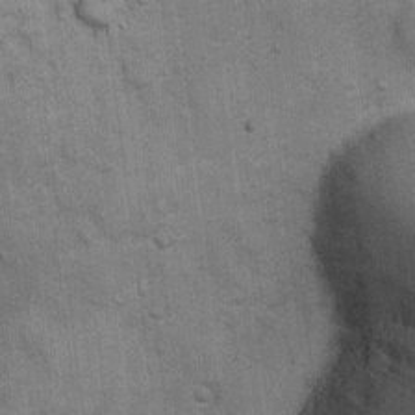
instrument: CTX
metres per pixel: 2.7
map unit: Ht
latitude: 4.2333
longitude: -22.7624
